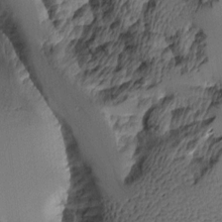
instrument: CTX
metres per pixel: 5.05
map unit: Aa
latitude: 10.6302
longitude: -127.1592
